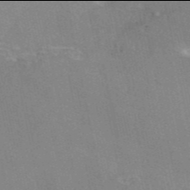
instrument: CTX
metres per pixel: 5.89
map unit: eAb
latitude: 45.9906
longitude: 115.8611
